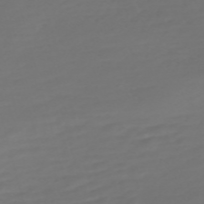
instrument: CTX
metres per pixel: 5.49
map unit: Nve
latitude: -59.6910
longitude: 57.8422
